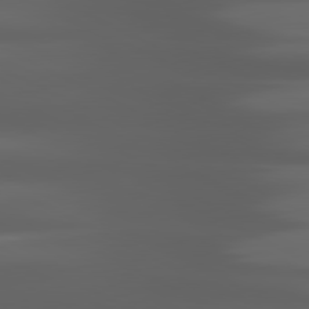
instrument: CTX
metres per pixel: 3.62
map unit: lApd
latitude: 80.5735
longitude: -141.3481
